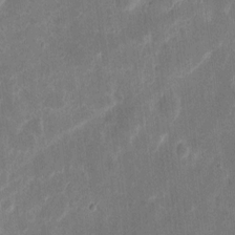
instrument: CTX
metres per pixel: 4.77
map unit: eHh
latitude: 7.9717
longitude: -71.0269
